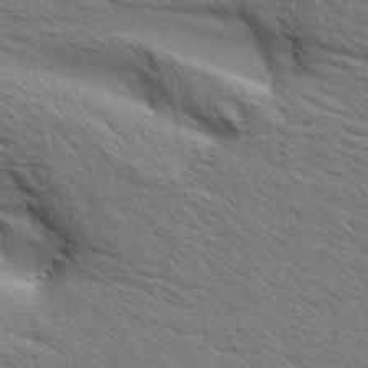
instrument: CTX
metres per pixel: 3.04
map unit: Aa
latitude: 6.5546
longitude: -136.9325
